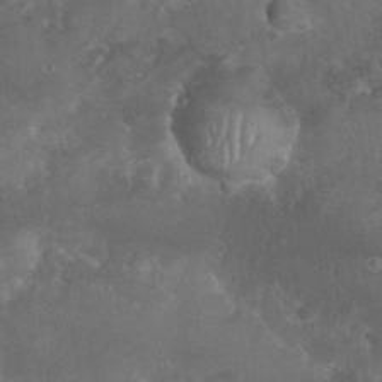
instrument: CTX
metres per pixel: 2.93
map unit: Nhu
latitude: 26.8758
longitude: -65.7072
